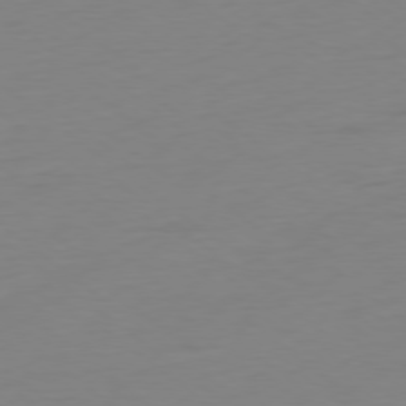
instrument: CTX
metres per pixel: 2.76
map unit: Ap
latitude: -78.8030
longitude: -66.3656
